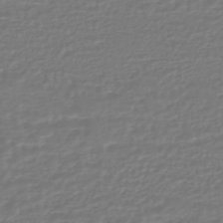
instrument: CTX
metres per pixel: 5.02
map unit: HNhu
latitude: -46.6896
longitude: 99.0486
